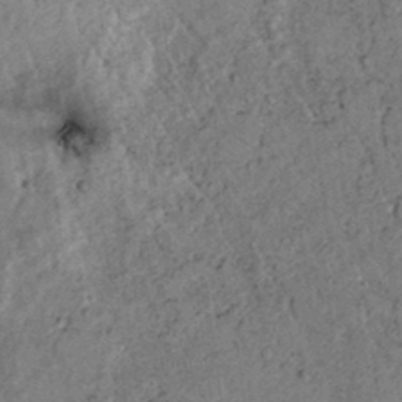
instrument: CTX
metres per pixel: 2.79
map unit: lAvf
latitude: 4.8947
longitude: 158.8785
